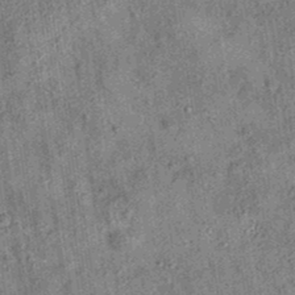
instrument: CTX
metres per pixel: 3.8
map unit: eAb
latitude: 35.5749
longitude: 115.1620
